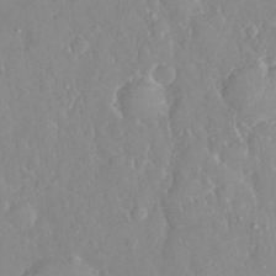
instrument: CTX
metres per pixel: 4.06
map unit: eHh
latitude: 32.6679
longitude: -59.7639
